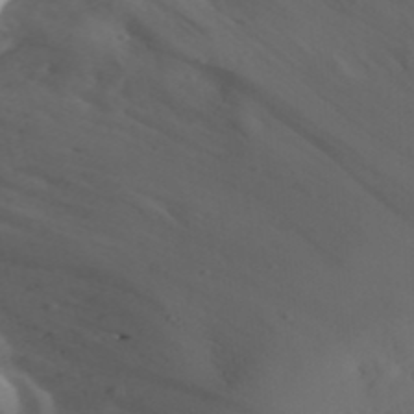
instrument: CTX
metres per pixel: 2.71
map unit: Aa
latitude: 24.7246
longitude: -131.3671
